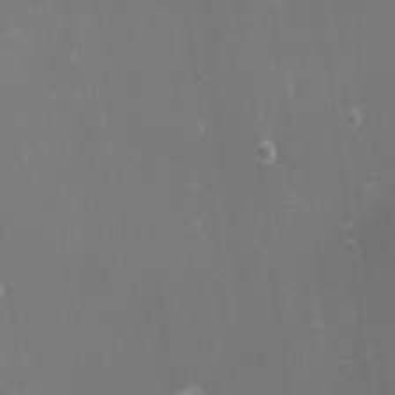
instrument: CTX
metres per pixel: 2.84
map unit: eHh
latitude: -1.6344
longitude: -80.0633
